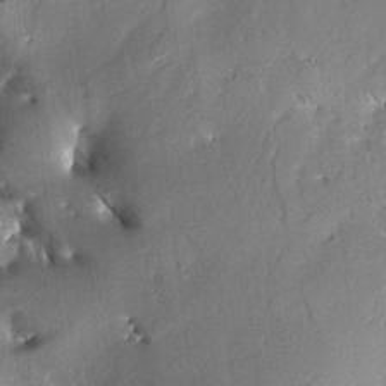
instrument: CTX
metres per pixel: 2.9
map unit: Aa
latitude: 8.2334
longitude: -142.6491
